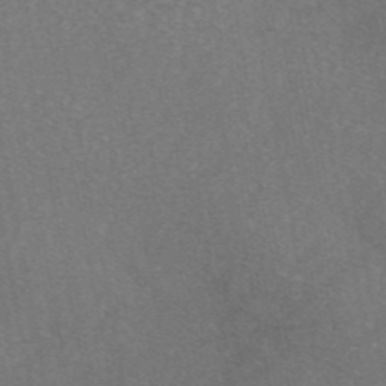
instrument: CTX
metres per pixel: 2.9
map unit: eAb
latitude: 47.2726
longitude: 110.1605
